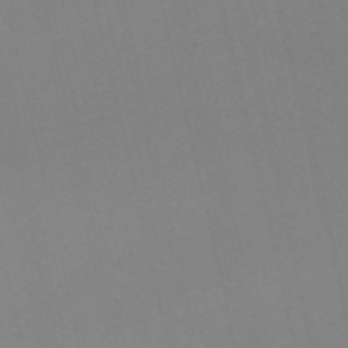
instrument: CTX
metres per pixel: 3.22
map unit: HNb
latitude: -55.0298
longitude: -37.2159
